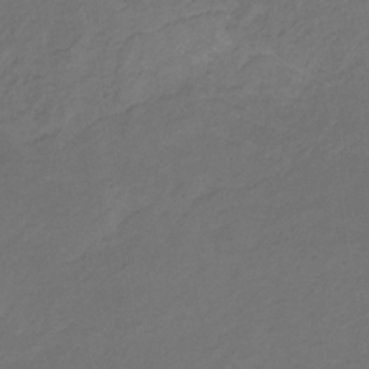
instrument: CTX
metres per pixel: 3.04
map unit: eHb
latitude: -30.7463
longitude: 65.3132
